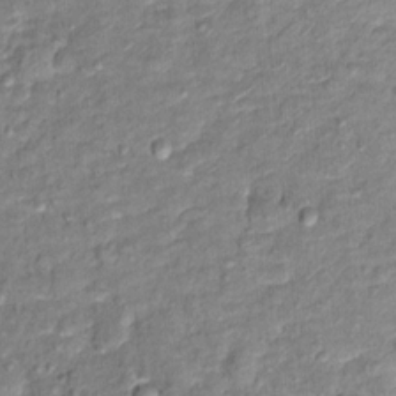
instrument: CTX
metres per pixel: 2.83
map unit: Hto
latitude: 12.2712
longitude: -38.1011
